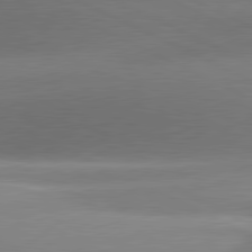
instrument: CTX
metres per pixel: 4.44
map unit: lApd
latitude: 81.0458
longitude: -159.4804
